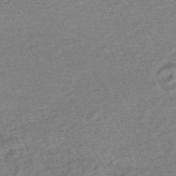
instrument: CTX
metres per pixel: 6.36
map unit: lHb
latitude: -35.6911
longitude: 69.2187
